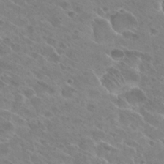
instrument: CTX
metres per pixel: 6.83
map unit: Hto
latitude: 27.5182
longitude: -39.8394
